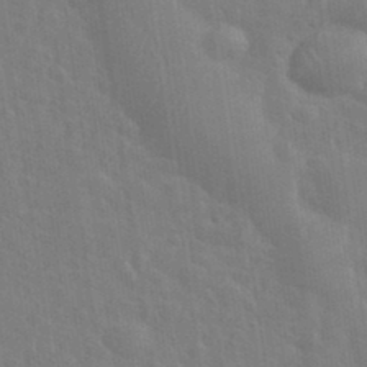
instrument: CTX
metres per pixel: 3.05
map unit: eHh
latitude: 34.9324
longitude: -61.2537
